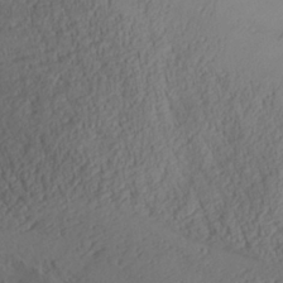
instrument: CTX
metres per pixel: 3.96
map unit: Aa
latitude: 28.3278
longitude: -133.8017
